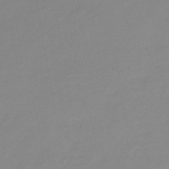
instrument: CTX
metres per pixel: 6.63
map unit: eHb
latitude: -45.0109
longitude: 85.6721
